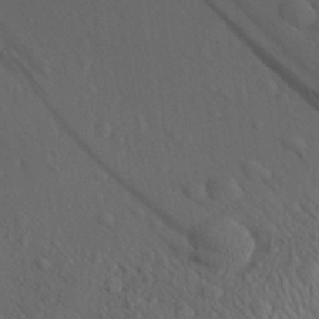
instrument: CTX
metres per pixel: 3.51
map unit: Aa
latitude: 28.6490
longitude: -131.7639
